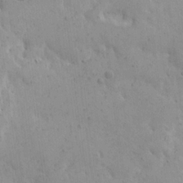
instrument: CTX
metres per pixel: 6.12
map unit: Ave
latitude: 18.1766
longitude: -140.9135
